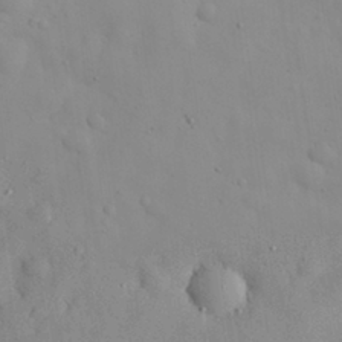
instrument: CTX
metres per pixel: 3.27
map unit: eHh
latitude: 29.4993
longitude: -74.2145
